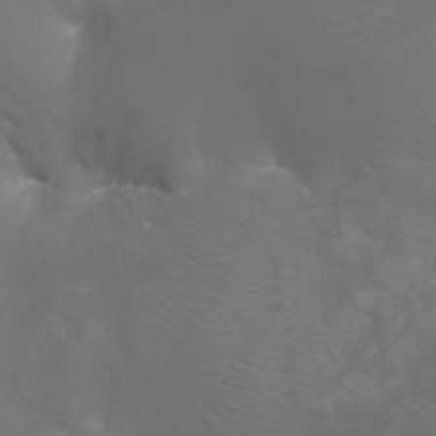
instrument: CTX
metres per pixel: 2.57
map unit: Nhu
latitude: -8.1039
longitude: -92.2333
